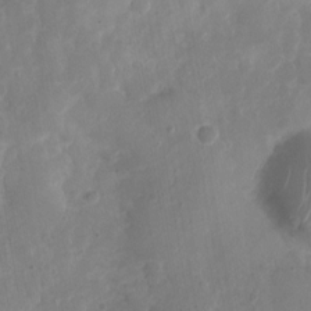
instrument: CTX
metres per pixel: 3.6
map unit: Nhu
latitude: 3.0458
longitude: -15.2915
